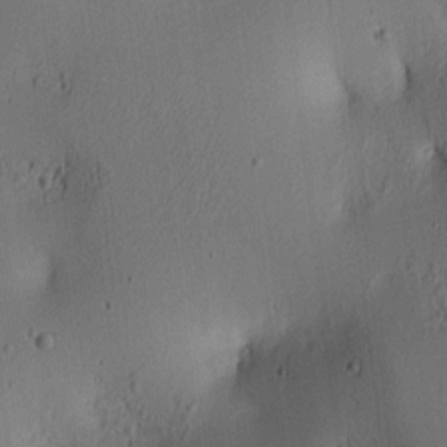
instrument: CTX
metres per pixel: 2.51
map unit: lAa
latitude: 6.1200
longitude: -114.0444
